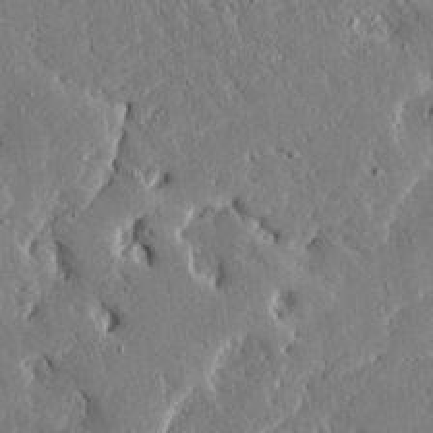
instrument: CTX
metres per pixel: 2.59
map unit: Ave
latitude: 17.0081
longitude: -139.5938
